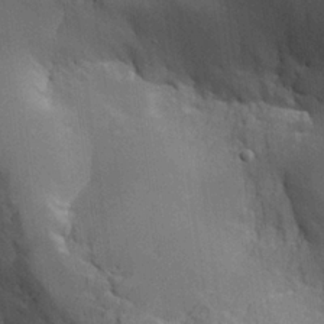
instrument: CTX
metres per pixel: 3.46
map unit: Aa
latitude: 25.3292
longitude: -127.6694
